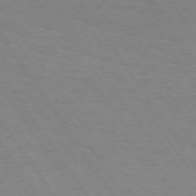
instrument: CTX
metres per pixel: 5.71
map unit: Hpe
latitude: 74.2712
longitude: -136.9136
